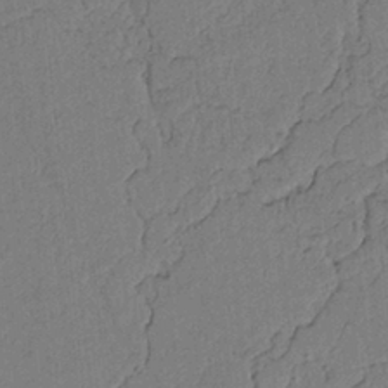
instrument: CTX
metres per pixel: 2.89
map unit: lAvf
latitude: 5.2159
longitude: 165.8423
